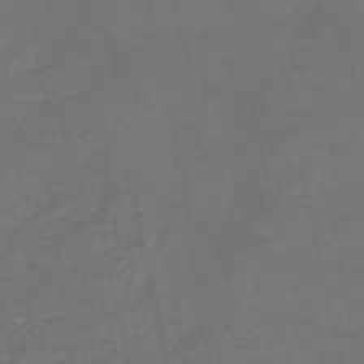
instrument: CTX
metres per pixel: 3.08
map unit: HNb
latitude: -50.9920
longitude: -40.2522
